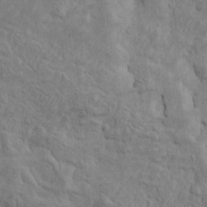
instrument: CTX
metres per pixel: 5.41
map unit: Htu
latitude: -3.7099
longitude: 156.6707
